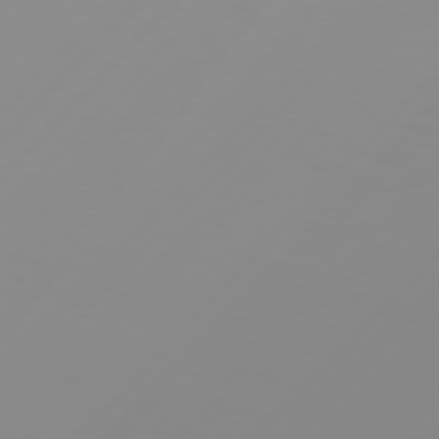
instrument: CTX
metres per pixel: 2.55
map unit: Hpe
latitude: 77.6127
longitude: -139.6316
